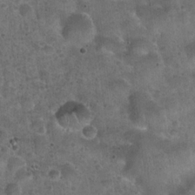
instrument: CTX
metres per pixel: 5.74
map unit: Hto
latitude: 22.5168
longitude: -52.9514
